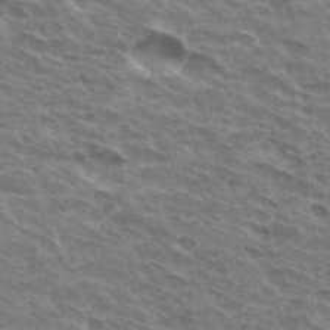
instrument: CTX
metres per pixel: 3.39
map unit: Hto
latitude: 31.8773
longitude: -45.0647
